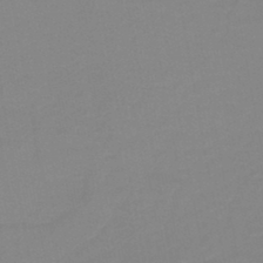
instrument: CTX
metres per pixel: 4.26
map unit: lHb
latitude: -44.5952
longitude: 56.3873
